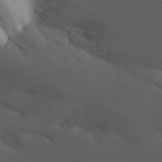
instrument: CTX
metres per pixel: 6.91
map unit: Nhu
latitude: -12.5385
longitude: -66.3278
